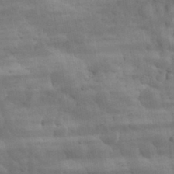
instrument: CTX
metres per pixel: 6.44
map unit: eHh
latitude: 32.1956
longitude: -70.7246
